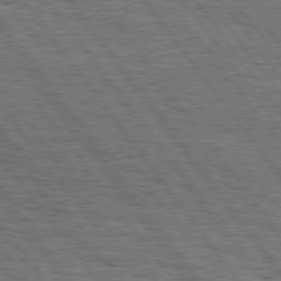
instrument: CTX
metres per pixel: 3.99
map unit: Hpe
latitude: 75.3293
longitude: -152.5735
